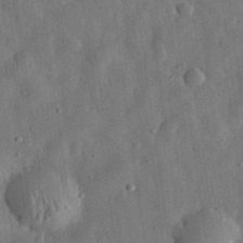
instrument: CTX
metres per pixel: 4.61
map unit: eHh
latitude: 31.7072
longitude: -75.3860
